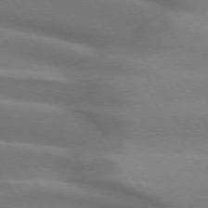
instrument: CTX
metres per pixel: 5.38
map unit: lApd
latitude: 74.5168
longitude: -63.3671
